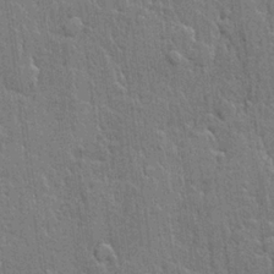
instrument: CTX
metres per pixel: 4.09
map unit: lHvf
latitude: 21.4805
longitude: 142.9730
